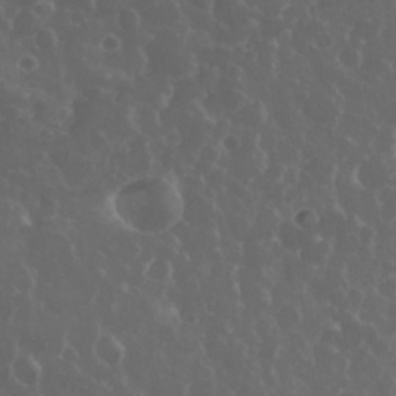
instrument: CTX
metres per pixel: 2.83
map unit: eHh
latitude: 33.7261
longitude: -59.3293
